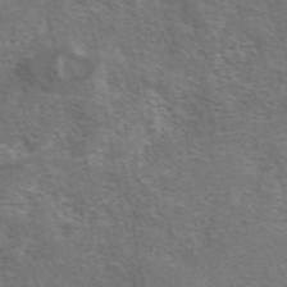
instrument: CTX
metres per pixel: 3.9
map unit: eAb
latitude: 42.2523
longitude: 104.4062
